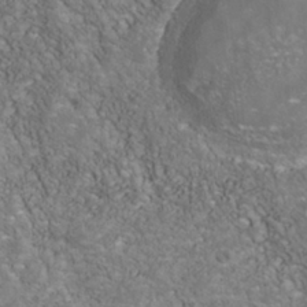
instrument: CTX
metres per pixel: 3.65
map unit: Nhu
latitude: -39.9556
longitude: -83.4993
